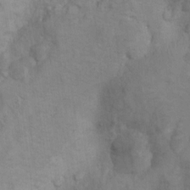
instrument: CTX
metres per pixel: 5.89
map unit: Ht
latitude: 9.0648
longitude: -32.5357
